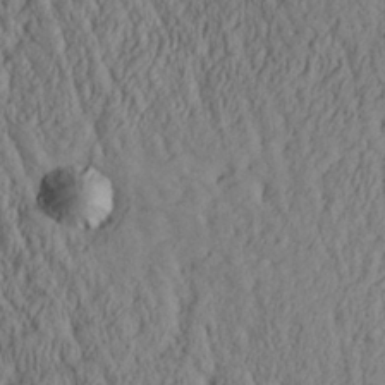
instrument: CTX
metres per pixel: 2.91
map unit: Aa
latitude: 27.7261
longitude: -135.2915
